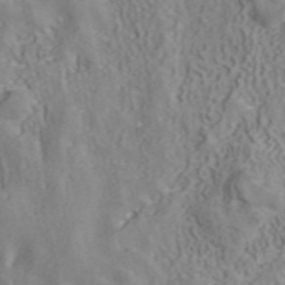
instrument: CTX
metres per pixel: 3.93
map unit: ANa
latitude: 41.1781
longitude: 34.5574
